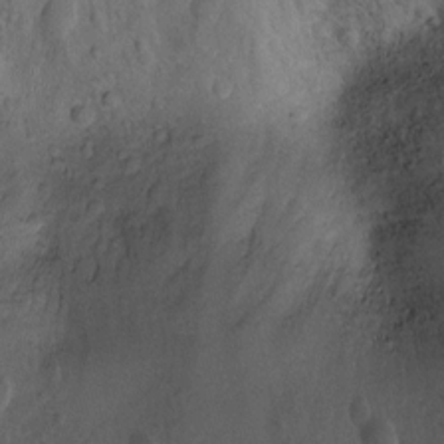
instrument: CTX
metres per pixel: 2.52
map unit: Ht
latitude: -2.7274
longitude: -29.4426
